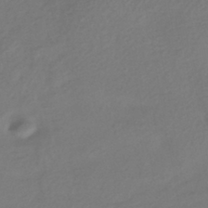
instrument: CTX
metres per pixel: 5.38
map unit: HNhu
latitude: -42.8785
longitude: 96.3873
